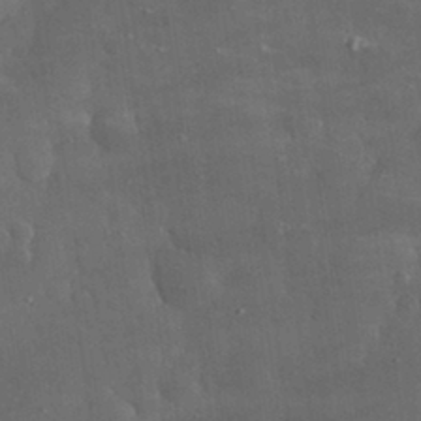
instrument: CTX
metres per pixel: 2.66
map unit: eHh
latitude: 31.4427
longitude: -70.4790
